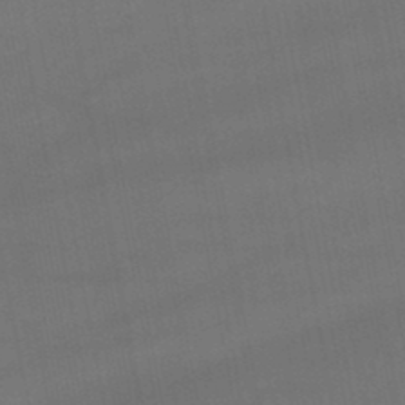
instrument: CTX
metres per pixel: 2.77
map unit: lHb
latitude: -47.6155
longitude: 73.6344
